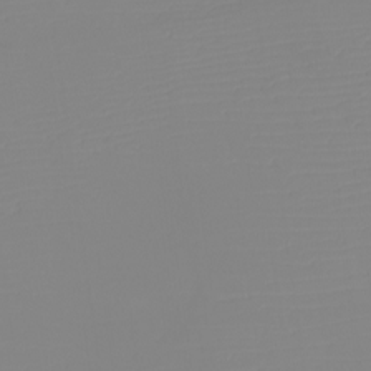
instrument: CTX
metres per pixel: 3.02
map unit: eHh
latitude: -5.9178
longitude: -86.0255
